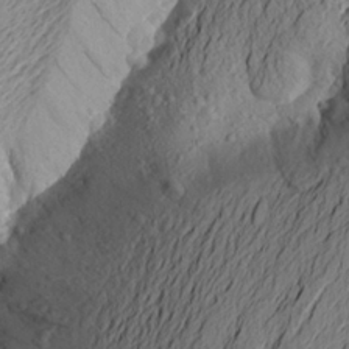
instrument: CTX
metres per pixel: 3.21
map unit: Aa
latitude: 22.8947
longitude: -149.0458
